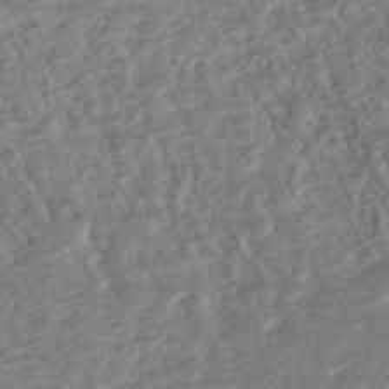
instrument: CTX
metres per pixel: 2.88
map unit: HNhu
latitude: -44.6896
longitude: 101.9556
